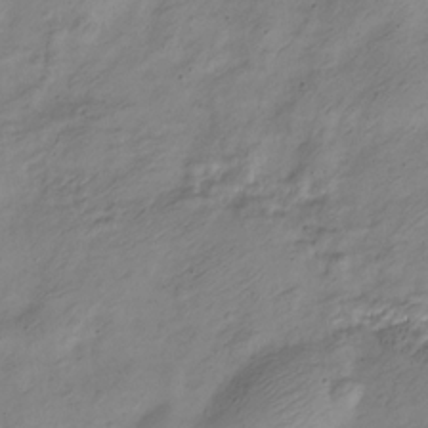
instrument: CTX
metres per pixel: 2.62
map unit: Nve
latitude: -23.4077
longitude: 106.8786
